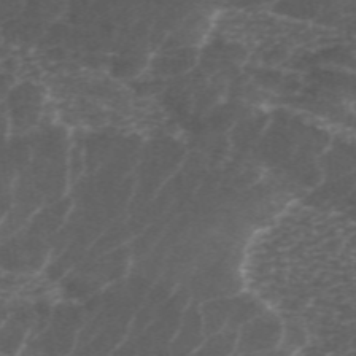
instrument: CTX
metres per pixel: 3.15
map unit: ANa
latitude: 44.5546
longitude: 25.7855
